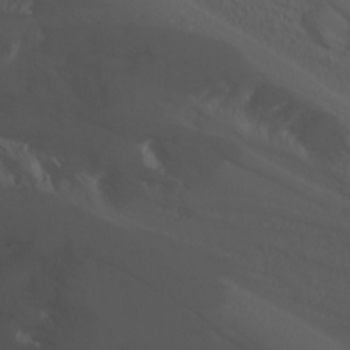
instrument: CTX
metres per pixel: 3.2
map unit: Nhu
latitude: -5.6155
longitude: -69.8394
